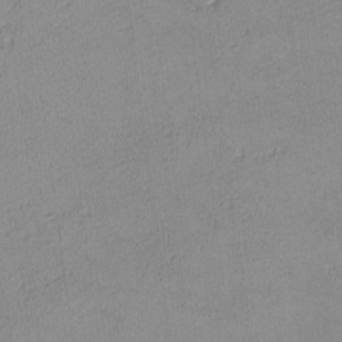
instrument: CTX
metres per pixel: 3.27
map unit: lHvf
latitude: -14.2929
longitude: -102.2333
